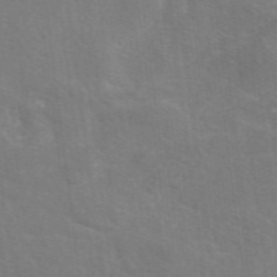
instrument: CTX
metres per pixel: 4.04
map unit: eAb
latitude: 50.3278
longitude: 113.1998
